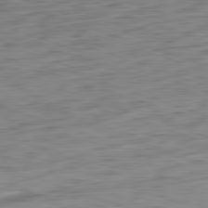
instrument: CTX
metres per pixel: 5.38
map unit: Ap
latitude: -82.1039
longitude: -78.2901
